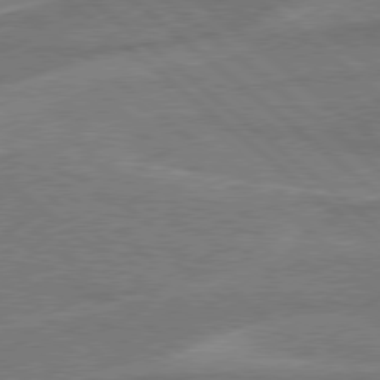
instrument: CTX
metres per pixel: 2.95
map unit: Hpe
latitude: 78.1011
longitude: -153.2537
